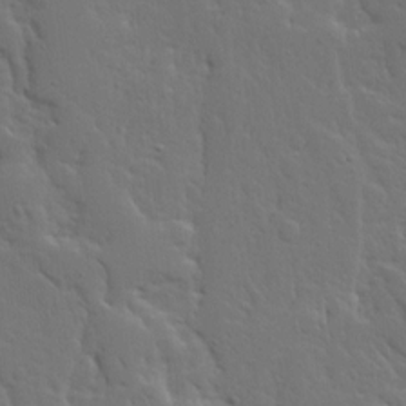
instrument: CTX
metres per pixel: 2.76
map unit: Ave
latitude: 13.4616
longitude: -135.7449
